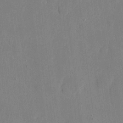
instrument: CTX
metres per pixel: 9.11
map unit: eHh
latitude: 4.8002
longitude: -72.6680
